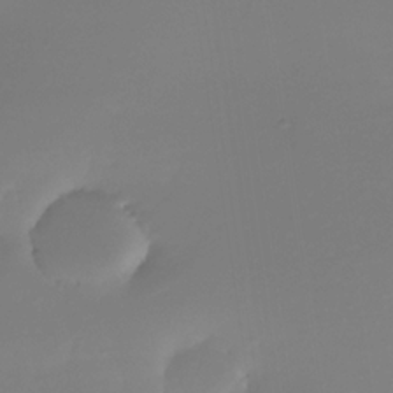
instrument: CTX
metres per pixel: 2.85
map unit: Nhe
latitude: -33.5399
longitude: -116.5357
